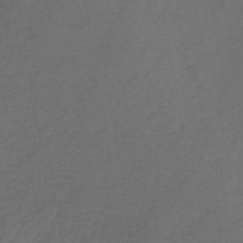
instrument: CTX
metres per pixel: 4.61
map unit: HNb
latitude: -44.0472
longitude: -39.4048
